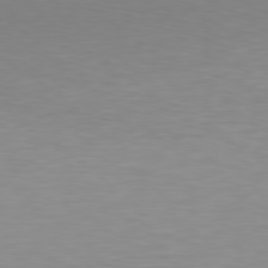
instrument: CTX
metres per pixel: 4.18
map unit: Hpe
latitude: 78.4223
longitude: -145.7827
